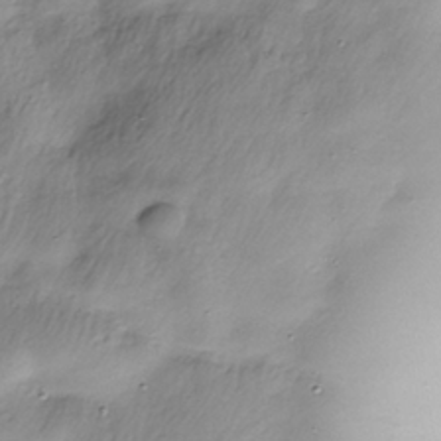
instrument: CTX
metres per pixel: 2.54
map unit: Nhe
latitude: -37.5777
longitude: -147.8773
